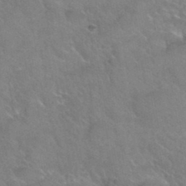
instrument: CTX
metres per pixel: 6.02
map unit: Hto
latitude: 36.2712
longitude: -46.0633
